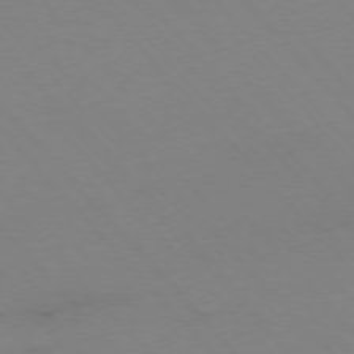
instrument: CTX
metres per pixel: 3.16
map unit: Hpe
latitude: -76.3684
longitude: -19.3670
